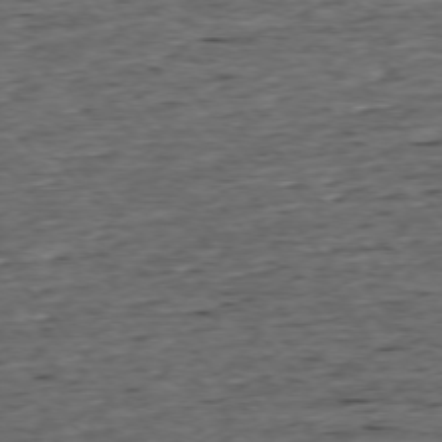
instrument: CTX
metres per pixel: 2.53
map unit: Ap
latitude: -75.6911
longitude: -92.3467
